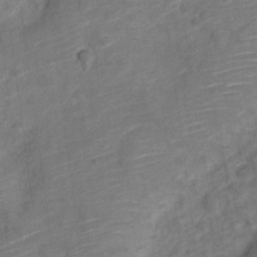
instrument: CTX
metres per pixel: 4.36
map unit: Nve
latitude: -19.5777
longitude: 107.4644
